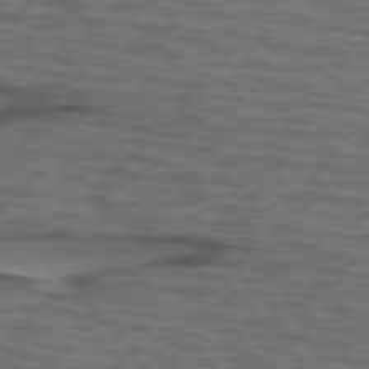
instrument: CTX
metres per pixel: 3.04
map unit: lApd
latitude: 75.8583
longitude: -70.1767
